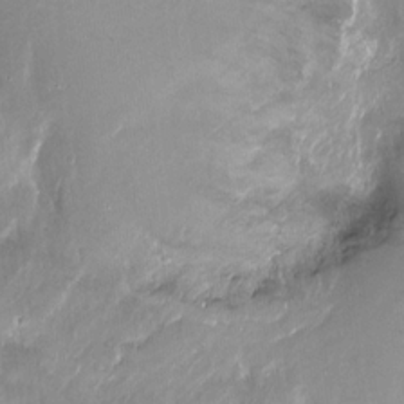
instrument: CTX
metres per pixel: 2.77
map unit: Ht
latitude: -15.9556
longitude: -41.7260
